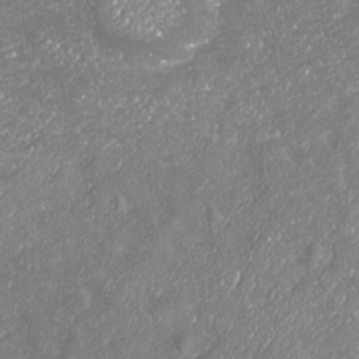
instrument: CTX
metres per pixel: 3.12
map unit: Nhu
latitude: -19.2943
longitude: -57.8016
